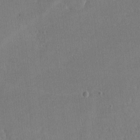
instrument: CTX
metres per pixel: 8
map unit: lHvf
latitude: -11.8422
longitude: -100.2334
